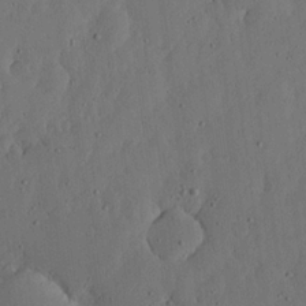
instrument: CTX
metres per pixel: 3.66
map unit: lHvf
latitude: 18.8758
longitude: -114.8002
